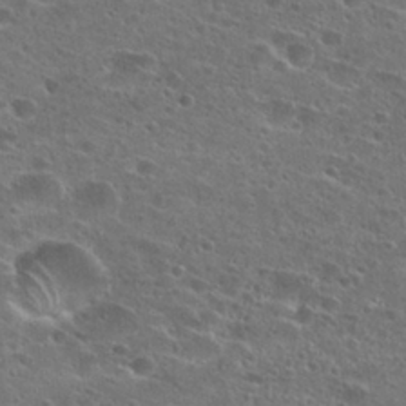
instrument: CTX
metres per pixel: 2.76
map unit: Hto
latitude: 26.4790
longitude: -45.5560
